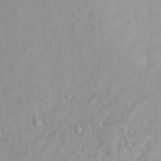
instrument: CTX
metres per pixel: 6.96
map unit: Hto
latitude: 13.7261
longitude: -37.1781
